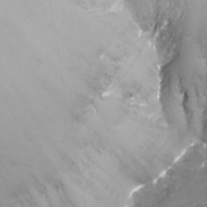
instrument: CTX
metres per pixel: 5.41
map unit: Nhu
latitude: -13.5210
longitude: -69.6316
